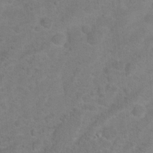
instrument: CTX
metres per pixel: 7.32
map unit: Hto
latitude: 17.6883
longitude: -40.5923
